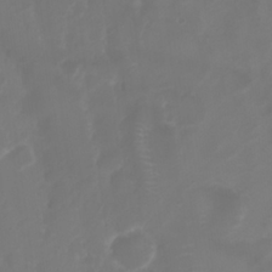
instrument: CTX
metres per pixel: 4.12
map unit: Nhu
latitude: 25.1592
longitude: -62.8758
